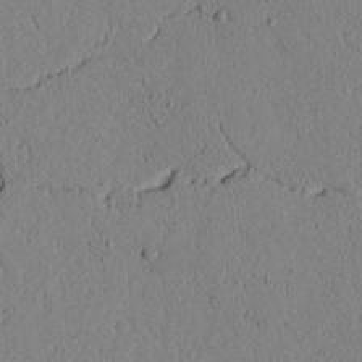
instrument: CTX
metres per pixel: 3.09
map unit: lAvf
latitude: 5.4804
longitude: 166.7463
